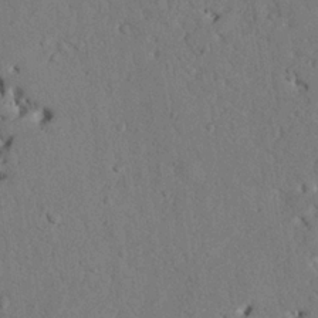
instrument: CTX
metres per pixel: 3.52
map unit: Nhu
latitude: 21.6127
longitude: -76.3467
